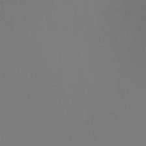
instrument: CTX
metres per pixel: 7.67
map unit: Ht
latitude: -8.4818
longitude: -33.4804
